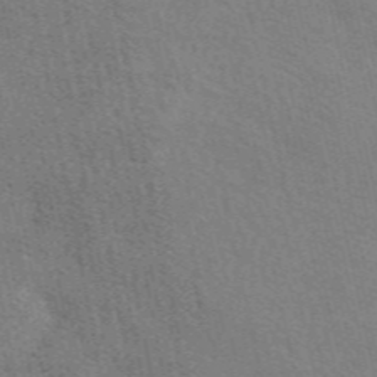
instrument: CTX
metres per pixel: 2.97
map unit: eAb
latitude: 50.3278
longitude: 120.1417
